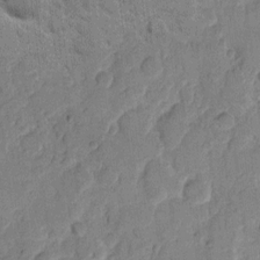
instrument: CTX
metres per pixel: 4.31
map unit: eHh
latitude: 9.8772
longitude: -65.2726
